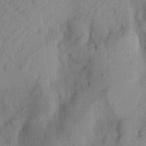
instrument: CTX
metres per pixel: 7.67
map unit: Aa
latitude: 20.7624
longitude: -147.4616
